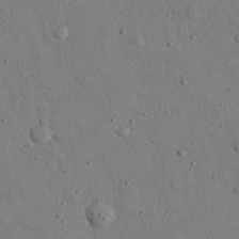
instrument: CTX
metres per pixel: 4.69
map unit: eHh
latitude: 25.9339
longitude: -76.8758
